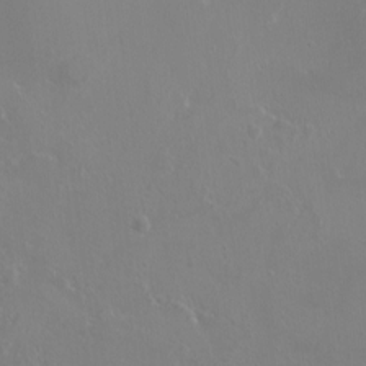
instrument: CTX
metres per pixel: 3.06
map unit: HNhu
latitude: 3.8583
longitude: -1.9528
